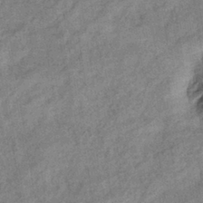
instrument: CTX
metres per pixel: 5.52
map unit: eHb
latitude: -38.4062
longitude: 77.7856
